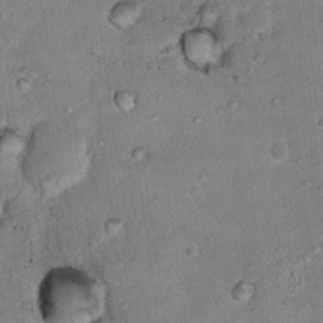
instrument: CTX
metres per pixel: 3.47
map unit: Nhu
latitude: 17.5749
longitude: -29.7638
